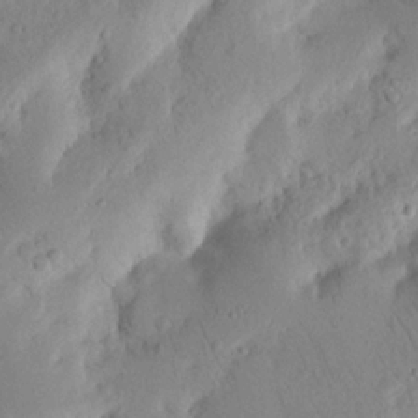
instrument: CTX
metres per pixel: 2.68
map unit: Nhu
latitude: 17.0081
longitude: -75.4804
